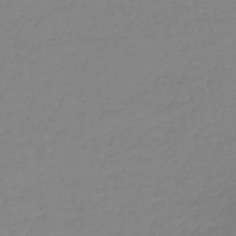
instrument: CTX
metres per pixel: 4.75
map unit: lHb
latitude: -44.5196
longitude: 62.8975
